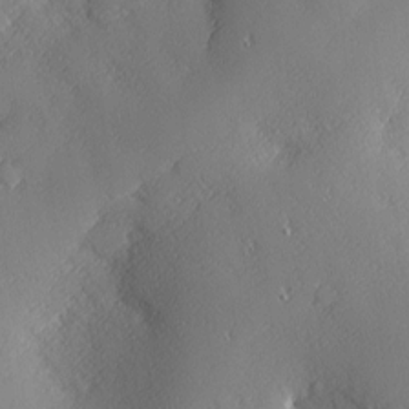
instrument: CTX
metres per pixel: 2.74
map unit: Nhu
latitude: 2.2900
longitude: -74.8569
